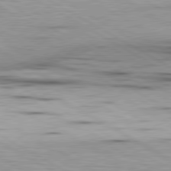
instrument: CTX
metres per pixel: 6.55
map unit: lApd
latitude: 80.1767
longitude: 157.4265
